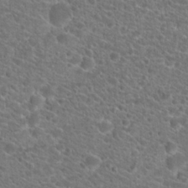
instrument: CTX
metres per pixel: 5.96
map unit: Hto
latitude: 20.5168
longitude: -38.6679
